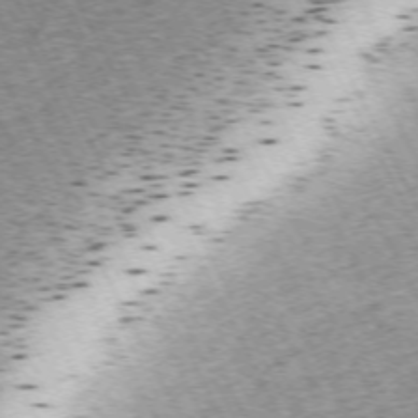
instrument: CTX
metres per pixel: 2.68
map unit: Hpe
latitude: -71.7289
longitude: 11.7289
